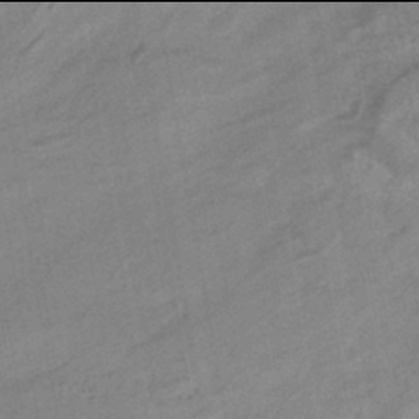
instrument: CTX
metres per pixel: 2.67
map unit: HNhu
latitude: -42.0094
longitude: 91.4833
